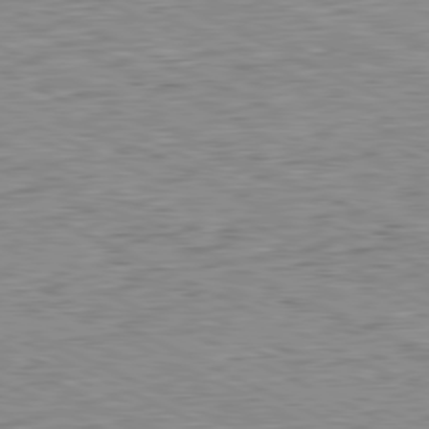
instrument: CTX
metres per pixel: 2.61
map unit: Hpe
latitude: -81.3510
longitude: 10.5763
